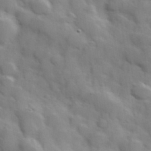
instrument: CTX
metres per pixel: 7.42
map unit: Hve
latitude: 31.2159
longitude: 150.8597
